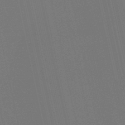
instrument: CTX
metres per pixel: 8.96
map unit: lHb
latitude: -49.7289
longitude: 75.6722
